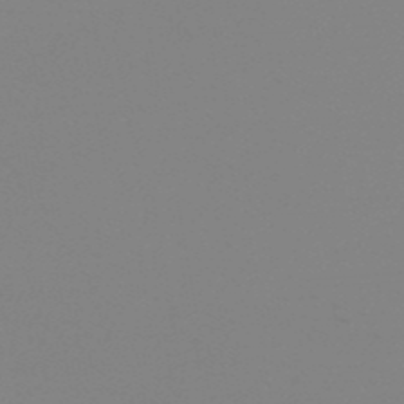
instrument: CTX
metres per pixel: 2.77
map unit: eHb
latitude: -50.4062
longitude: 73.8233
